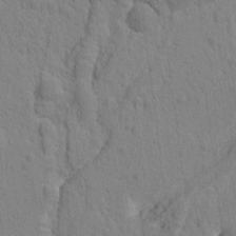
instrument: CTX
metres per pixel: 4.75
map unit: Htu
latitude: -2.1038
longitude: 172.5762
